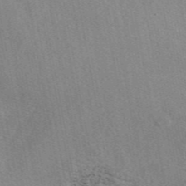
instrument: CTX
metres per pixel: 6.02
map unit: eAb
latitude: 46.9136
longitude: 114.4629
